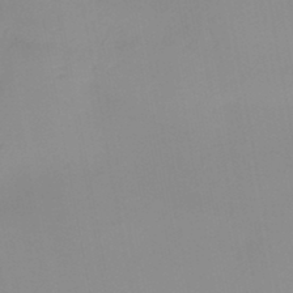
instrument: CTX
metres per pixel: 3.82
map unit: HNb
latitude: -45.0675
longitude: -43.6127
